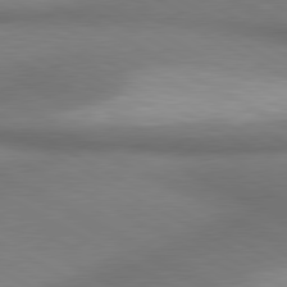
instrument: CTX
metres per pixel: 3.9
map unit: lApd
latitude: 80.6301
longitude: 163.2754
